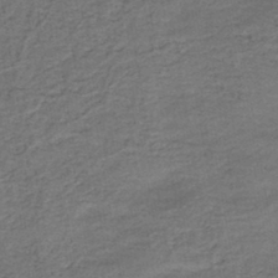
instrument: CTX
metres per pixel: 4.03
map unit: HNb
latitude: -42.4628
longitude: 50.8030
